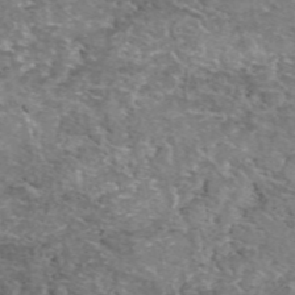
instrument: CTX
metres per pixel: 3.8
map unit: eAb
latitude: 49.6316
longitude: 111.1998
